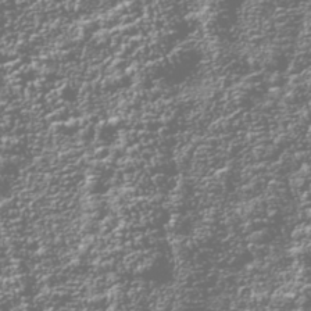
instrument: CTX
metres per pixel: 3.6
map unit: Nhu
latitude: -40.1606
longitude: -83.8016
